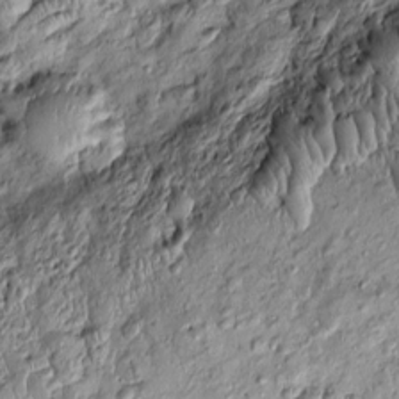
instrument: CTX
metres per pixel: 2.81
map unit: Htu
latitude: -4.9163
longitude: 159.4076
